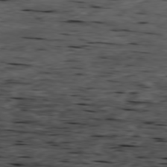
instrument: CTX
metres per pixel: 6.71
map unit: Ap
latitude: -79.3887
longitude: -91.7072
